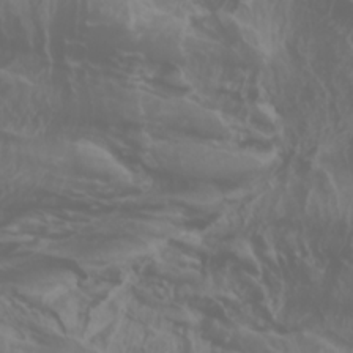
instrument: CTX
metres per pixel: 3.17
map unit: Htu
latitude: -0.9353
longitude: -77.5182
